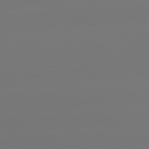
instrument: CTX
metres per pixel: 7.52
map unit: lApd
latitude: 81.0080
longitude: -149.3482
